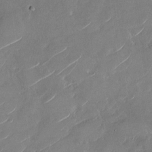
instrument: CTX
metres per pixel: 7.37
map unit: Nhu
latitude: -28.7274
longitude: -72.8947
